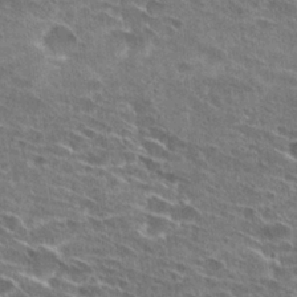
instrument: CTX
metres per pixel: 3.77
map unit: Hto
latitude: 26.8380
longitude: -45.8394
